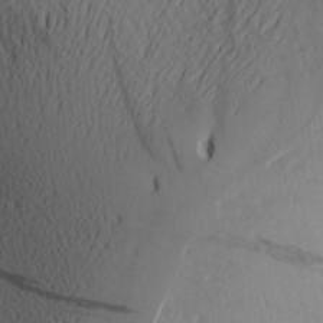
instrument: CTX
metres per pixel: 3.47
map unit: Aa
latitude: 23.6505
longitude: -145.8772
